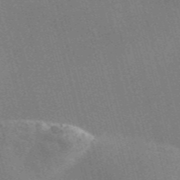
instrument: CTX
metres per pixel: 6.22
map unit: Nve
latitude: -58.1038
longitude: 62.7274
